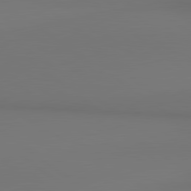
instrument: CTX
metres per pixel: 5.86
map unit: lApd
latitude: 80.8569
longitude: 153.8044
